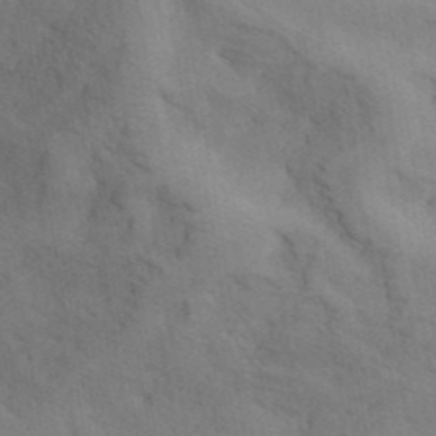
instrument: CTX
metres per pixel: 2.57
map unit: ANa
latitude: 41.0647
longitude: 51.8989
